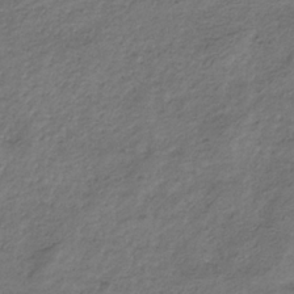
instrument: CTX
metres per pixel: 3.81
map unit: eHb
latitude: -30.0472
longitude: 69.4076
